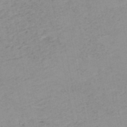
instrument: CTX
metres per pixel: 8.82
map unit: HNb
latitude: -51.7666
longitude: -52.1011
